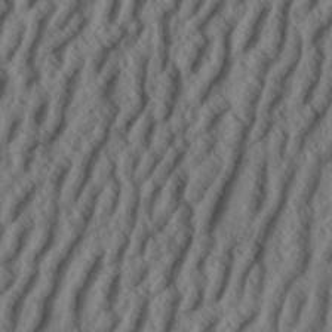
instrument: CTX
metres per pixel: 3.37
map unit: Aa
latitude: 33.8583
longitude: -139.2915
